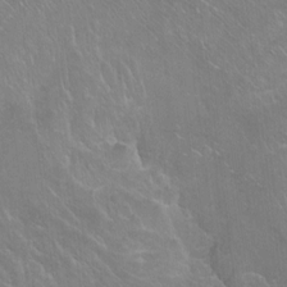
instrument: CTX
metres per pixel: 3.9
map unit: Ht
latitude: -7.3320
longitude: -36.8002
